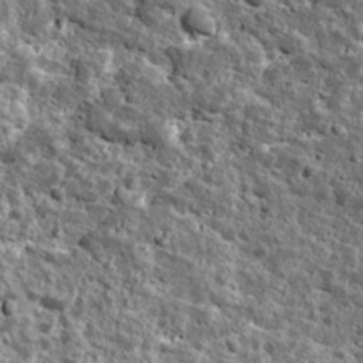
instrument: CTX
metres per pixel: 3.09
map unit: Ave
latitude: 16.9892
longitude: -134.7813
